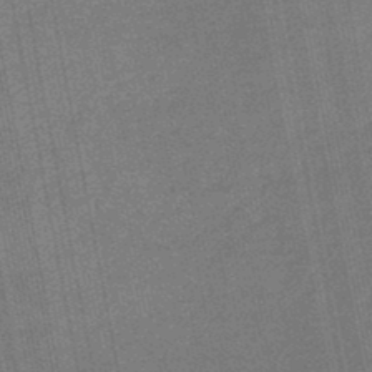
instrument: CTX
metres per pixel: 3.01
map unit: eHb
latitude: -47.5399
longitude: 86.5952
